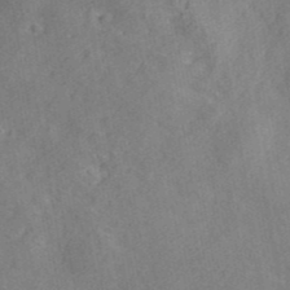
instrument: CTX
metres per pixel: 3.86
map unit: ANa
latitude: 42.0444
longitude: 30.8408
